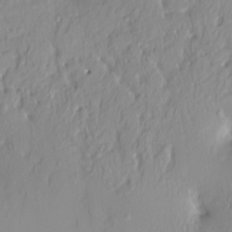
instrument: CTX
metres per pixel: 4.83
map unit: HNhu
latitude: 2.3845
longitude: 7.7100
